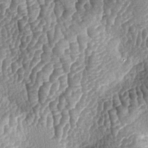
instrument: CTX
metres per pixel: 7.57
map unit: lAa
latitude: -5.4265
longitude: -127.7639
